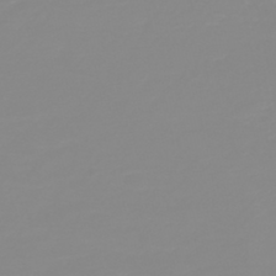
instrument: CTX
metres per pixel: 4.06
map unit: HNb
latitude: -44.0661
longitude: 51.2187
